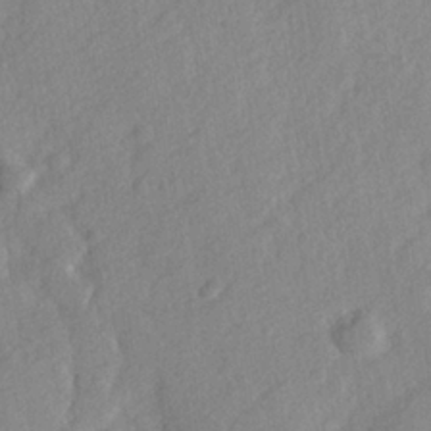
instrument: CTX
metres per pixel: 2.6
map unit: Hve
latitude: 24.3278
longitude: 144.1606
